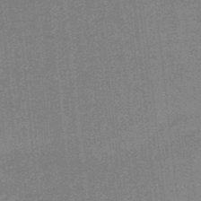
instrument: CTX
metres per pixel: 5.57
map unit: HNb
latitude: -37.3131
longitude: 57.6344
